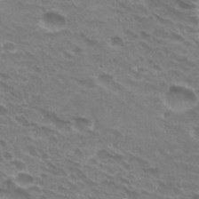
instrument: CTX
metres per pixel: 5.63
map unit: Hto
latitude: 31.0459
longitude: -44.6301
